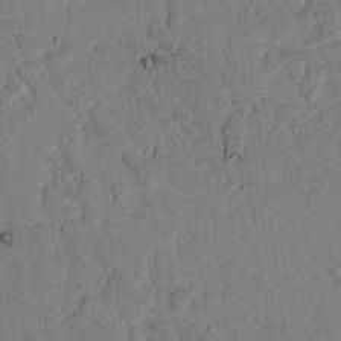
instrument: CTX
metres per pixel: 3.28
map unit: lAvf
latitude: 4.6301
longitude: 168.2928
